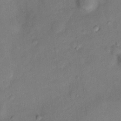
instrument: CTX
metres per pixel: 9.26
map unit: Ht
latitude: 11.1781
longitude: -40.1388
